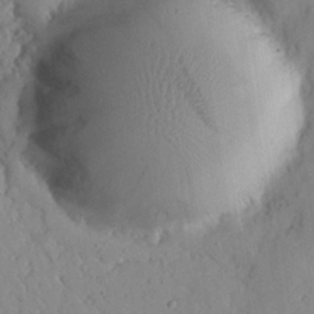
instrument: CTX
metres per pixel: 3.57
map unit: lHvf
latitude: 18.8947
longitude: -112.3278
